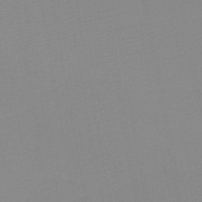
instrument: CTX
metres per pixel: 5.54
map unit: HNb
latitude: -45.3510
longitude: -43.3293
